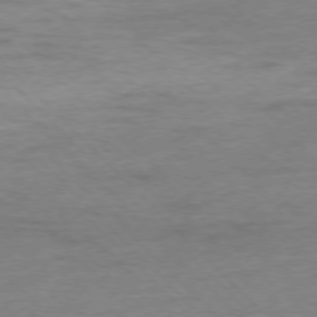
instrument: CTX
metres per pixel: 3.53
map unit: Ap
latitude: -77.2943
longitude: -89.2159
